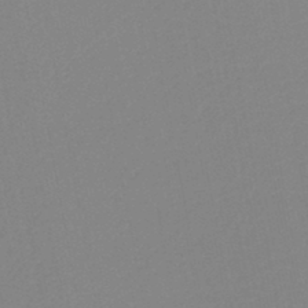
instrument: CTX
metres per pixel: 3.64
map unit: lHb
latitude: -44.9164
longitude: 56.4818
